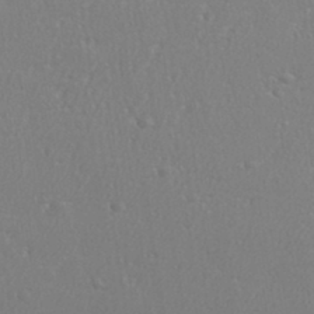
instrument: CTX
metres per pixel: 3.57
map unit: eHh
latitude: 34.9702
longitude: -132.3656
